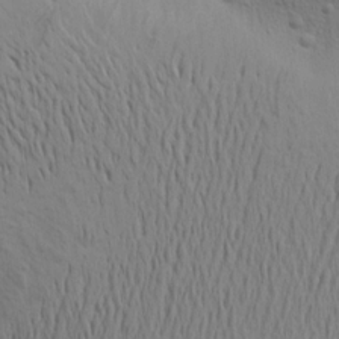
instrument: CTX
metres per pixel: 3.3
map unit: Aa
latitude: 16.9514
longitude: -144.5546
